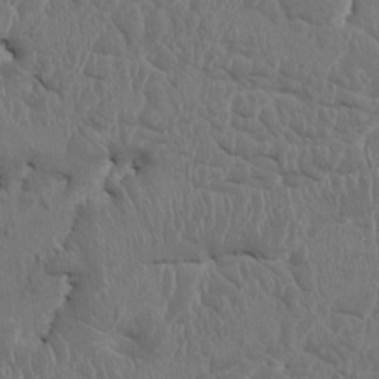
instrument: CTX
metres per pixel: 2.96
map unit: HNhu
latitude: 3.9528
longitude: -6.8191
